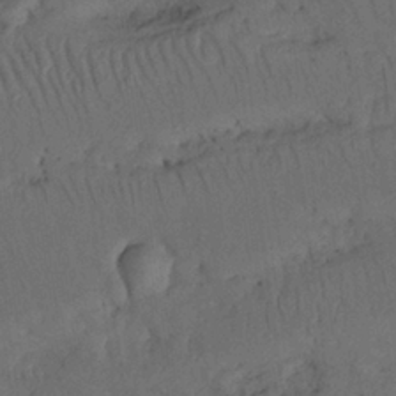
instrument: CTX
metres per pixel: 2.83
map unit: Nhu
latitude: 26.0822
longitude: -71.6127
